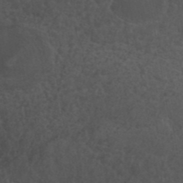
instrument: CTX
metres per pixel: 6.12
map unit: ANa
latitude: 41.3670
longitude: 54.0661
